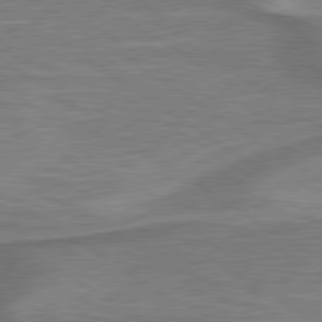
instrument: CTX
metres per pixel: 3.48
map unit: lApd
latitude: 79.6883
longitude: 170.7274
